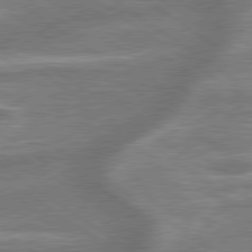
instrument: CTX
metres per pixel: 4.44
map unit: lApd
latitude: 79.6127
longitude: -171.4426
